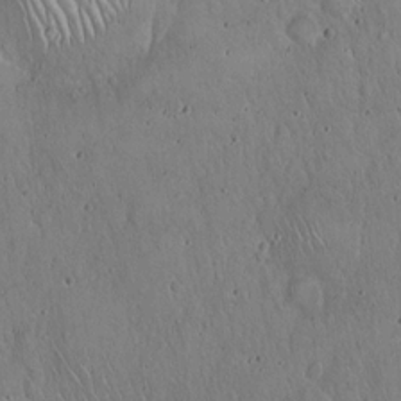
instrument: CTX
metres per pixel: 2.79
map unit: Hto
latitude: 17.5749
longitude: -59.3482
